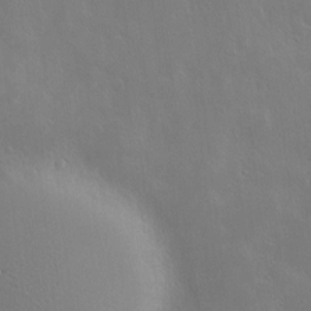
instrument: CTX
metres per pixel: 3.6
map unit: Nve
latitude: -9.9367
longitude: 173.6533
